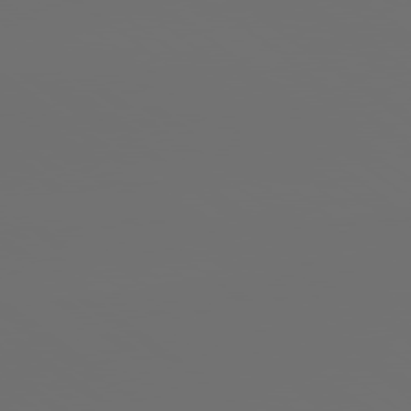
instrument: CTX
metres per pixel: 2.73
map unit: lApd
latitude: 79.2348
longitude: 176.9353
